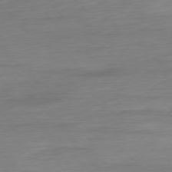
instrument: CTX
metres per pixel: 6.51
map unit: Ap
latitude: -77.6533
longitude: -71.0080
